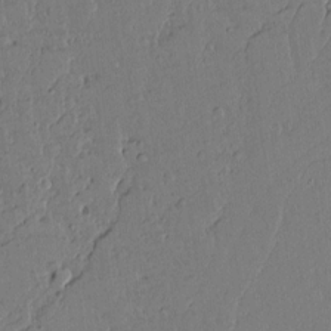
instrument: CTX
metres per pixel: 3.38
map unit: lAvf
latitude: 14.7436
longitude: -127.2159
